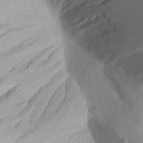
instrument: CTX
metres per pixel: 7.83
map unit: Aa
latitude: 24.6490
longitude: -136.0255
